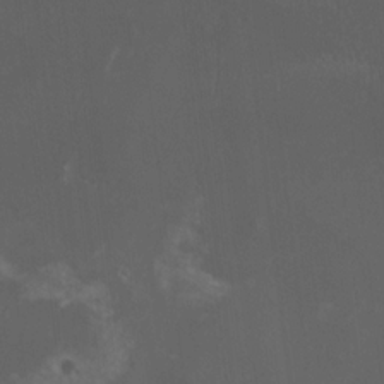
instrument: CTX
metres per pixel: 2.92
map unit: HNhu
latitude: 1.9528
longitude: 0.9542
